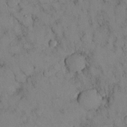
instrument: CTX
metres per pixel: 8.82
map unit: Nhu
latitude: 28.1767
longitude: -70.8758
